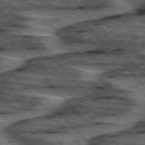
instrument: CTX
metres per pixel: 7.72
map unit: lApd
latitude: 75.9717
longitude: -77.3670
